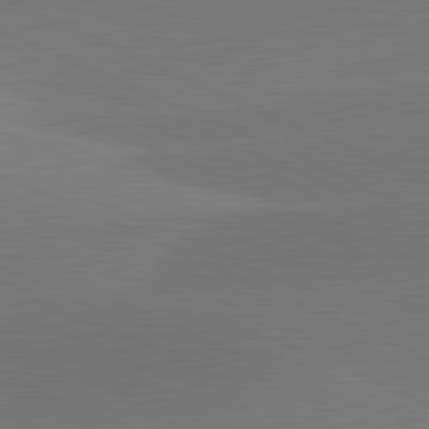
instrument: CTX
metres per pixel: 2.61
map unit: lApd
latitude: 81.7639
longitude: -154.9325
